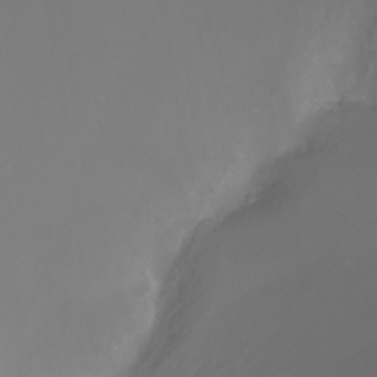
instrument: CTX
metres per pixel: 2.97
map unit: Nhu
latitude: -7.8044
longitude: -73.4427
